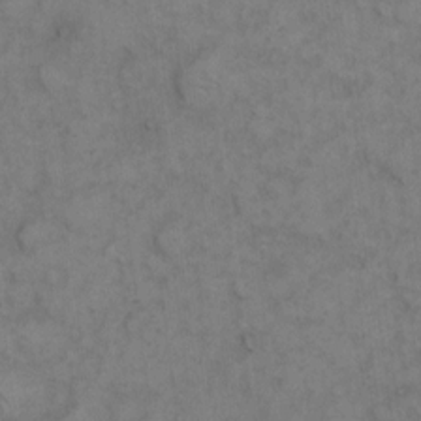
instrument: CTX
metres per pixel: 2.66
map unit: eHh
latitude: 9.4804
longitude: -63.1781
